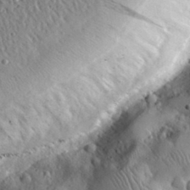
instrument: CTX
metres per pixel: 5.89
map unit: lHvf
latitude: 33.4615
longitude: -84.8191
